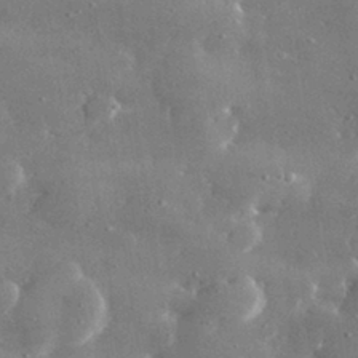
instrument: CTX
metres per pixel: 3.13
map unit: lHvf
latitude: 31.1026
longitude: -88.9892
